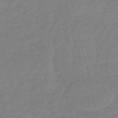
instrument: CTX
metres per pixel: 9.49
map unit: eHb
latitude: -46.6707
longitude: 86.8975
